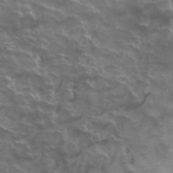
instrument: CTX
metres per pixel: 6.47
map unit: Hto
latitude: 32.9703
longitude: -43.1403
